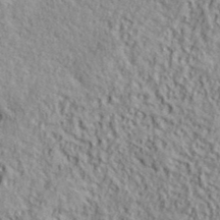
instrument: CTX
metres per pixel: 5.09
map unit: lHvf
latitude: 38.8191
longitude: -91.1970
